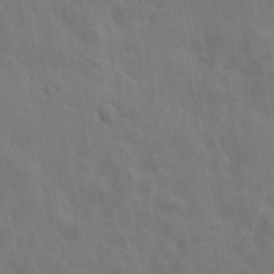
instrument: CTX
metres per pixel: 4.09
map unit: lAa
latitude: 19.1403
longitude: -139.0269
